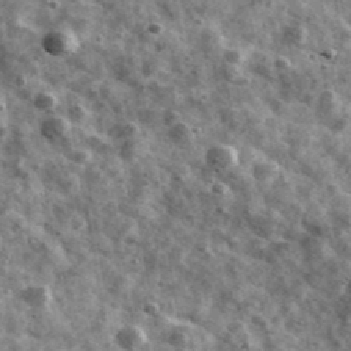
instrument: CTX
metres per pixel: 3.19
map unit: Ave
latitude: 41.8583
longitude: -107.6694
